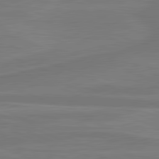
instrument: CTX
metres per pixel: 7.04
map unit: lApd
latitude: 81.6127
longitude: 168.9163
